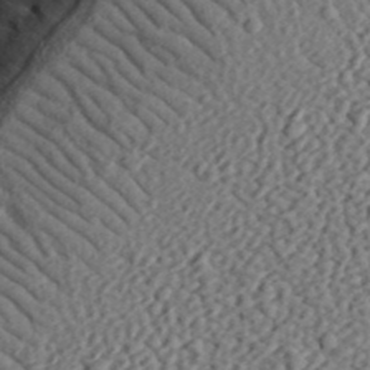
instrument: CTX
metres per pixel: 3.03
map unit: eHh
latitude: 37.1214
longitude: -79.4238
